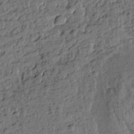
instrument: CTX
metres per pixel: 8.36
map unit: Htu
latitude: 0.2711
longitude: -179.2726
